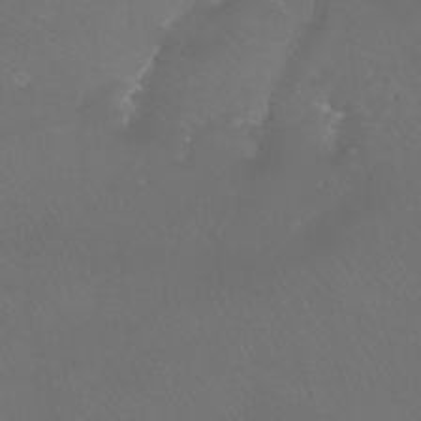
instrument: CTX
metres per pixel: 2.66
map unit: Htu
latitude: -7.5966
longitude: -33.6883
